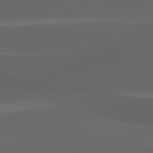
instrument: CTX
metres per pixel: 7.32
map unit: lApd
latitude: 80.1767
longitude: -144.6490
